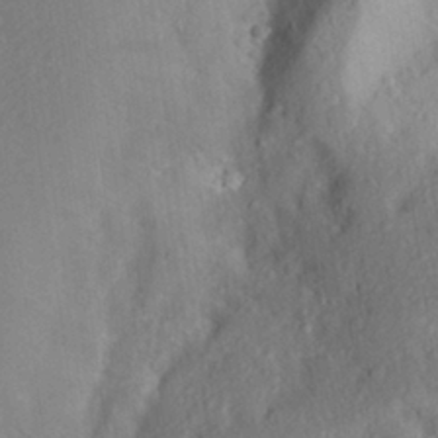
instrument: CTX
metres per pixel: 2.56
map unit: Aa
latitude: 26.9136
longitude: -146.1200
